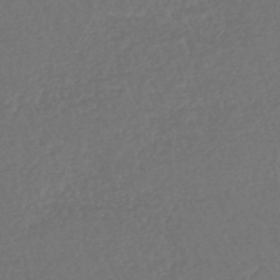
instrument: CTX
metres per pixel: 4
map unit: lHb
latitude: -43.8044
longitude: 79.0675
